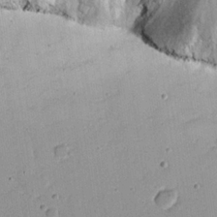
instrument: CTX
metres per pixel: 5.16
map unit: eHh
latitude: 22.1389
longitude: -67.8772
